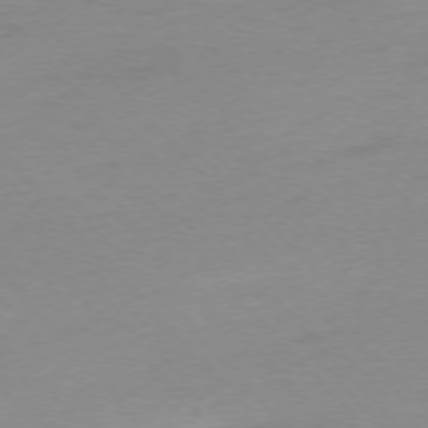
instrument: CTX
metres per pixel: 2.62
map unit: Ap
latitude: -76.1606
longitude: -71.4615
